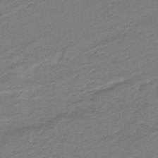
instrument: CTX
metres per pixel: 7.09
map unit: lHb
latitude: -38.2173
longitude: 59.0864
